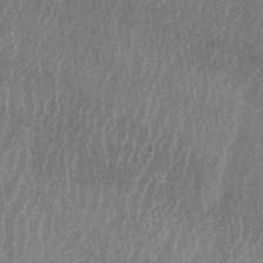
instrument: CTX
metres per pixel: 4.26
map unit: lAa
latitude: -6.1605
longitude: -129.0458
